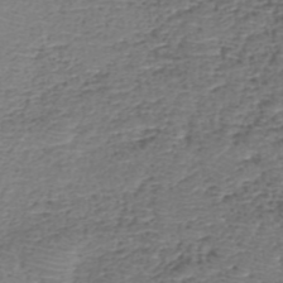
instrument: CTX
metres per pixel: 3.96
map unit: eHh
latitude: -39.9367
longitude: -29.4426
